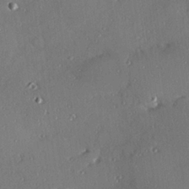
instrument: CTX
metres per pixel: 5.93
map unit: Hve
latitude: 26.4979
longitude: -90.8947
